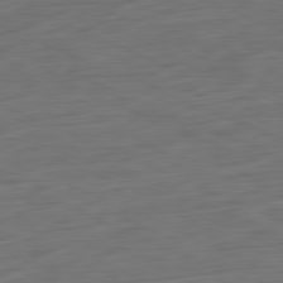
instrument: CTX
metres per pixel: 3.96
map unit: Ap
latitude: -81.6911
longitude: -75.9717
